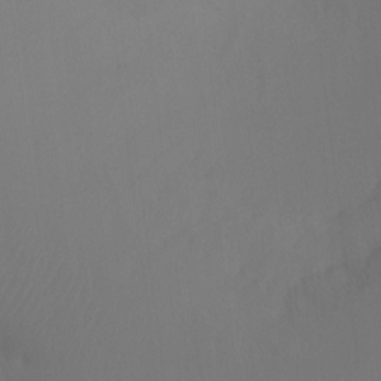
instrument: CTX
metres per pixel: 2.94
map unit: Ht
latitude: -7.9178
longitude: -30.7625
